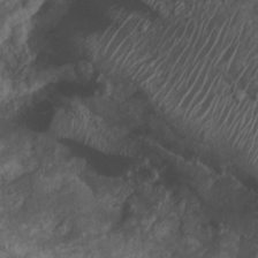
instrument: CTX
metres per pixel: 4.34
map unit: Nhu
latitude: 7.4615
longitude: -21.6127
